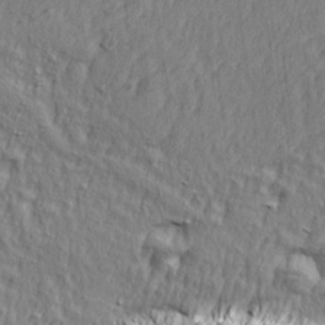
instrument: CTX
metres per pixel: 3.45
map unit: Ave
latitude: 15.5183
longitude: -105.0837
